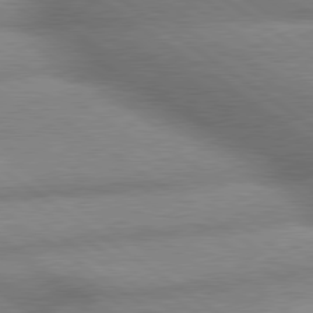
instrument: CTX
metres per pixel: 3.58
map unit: lApd
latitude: 79.8961
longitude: -168.1767
